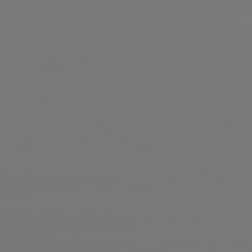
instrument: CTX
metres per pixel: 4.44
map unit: lApd
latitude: 80.9136
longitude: -149.1970
